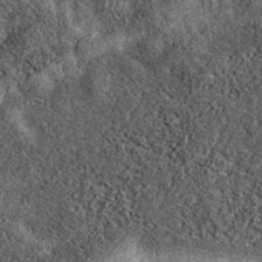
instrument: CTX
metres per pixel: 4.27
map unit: eAb
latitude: 38.2522
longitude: 107.0297
